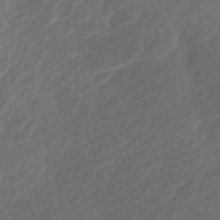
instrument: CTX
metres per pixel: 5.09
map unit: Nhe
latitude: -48.1228
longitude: -172.0255
